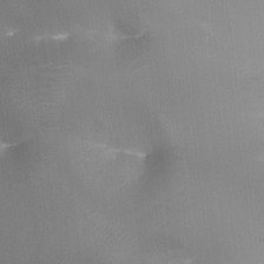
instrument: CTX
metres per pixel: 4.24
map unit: Ht
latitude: -17.3699
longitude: -44.0255
